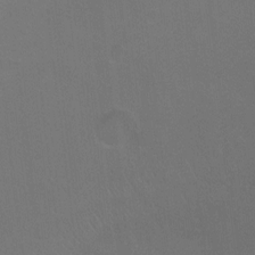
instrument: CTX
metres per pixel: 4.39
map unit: Ht
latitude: 0.9702
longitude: -33.4237
